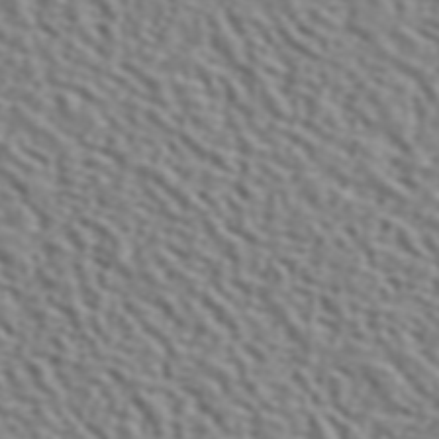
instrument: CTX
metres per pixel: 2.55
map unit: ANa
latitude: 45.7449
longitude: 48.9353
